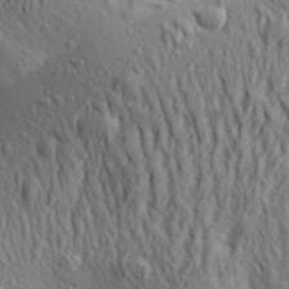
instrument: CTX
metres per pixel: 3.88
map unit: Aa
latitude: 29.9150
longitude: -139.1970
